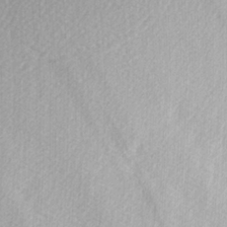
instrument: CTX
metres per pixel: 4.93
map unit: Hve
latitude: 1.9150
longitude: -123.7639
